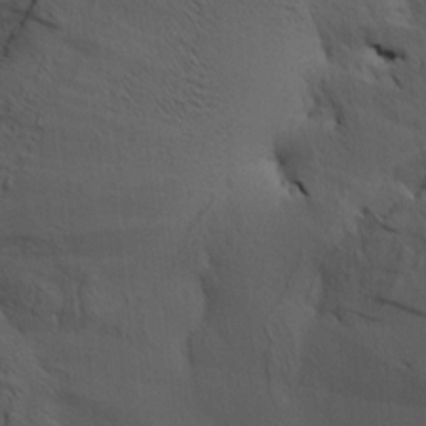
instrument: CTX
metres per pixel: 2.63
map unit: HNhu
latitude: 11.1025
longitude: 23.1242
